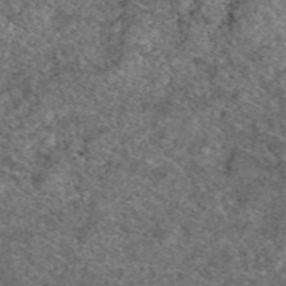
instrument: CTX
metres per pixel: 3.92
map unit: eAb
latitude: 49.1025
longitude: 113.5588
